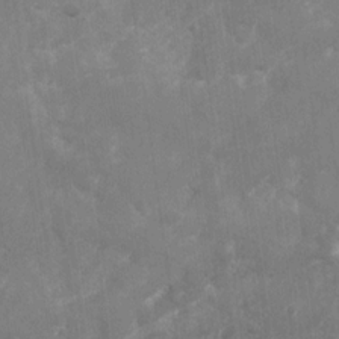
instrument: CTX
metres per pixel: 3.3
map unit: Nhu
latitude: -27.5210
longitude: -74.8191
